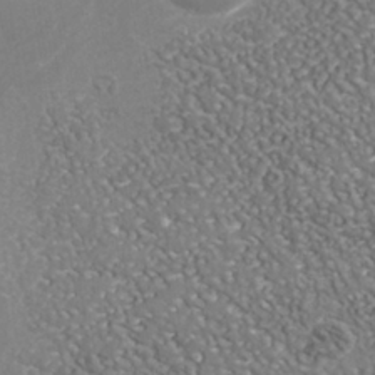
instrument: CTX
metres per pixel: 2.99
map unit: Nhu
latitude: -37.7666
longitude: -80.4601
